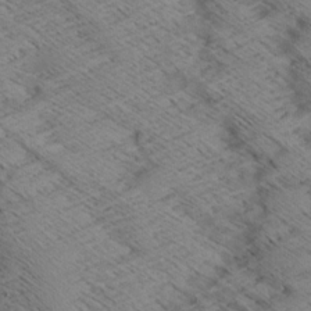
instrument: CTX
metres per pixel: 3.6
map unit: Aa
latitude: 8.2712
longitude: -140.1766
